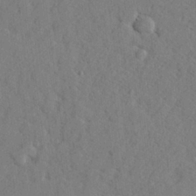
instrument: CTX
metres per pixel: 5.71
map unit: lHvf
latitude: 25.2159
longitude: 142.9730
